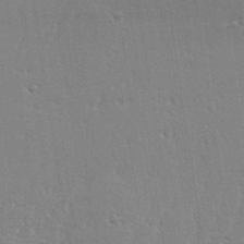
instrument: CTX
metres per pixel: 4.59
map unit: eHh
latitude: 33.9906
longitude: -132.4790
